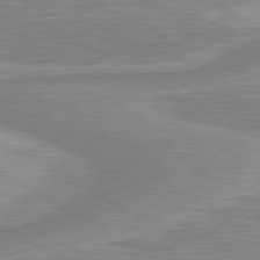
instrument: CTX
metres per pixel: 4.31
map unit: lApd
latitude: 80.7246
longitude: 174.1983
